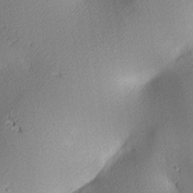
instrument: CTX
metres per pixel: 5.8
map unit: lAa
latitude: 3.5371
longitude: -116.5357
